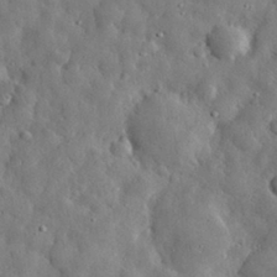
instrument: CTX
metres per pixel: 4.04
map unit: eHh
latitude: 30.8569
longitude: -73.5183
